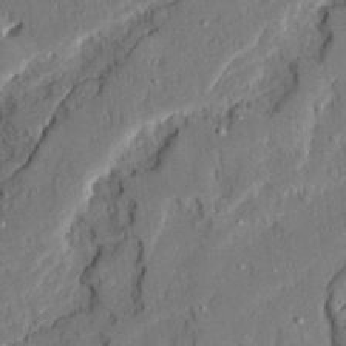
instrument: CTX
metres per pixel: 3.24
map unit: Ave
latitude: 22.3089
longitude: -129.9717
